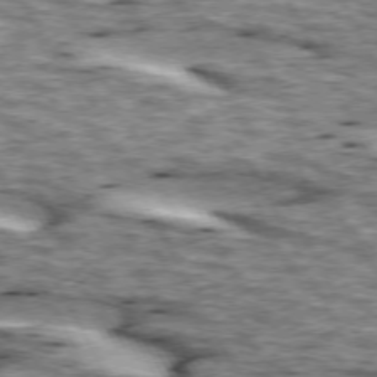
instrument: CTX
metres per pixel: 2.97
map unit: lApd
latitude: 73.6505
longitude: -55.3859
